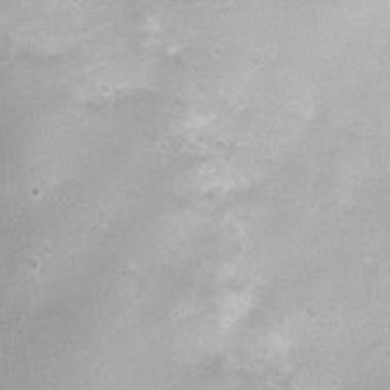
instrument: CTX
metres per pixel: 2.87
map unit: Nhu
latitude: 2.2144
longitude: -17.4804
